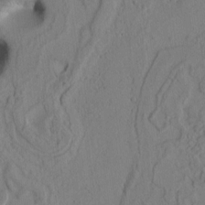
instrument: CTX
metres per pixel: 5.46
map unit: Htu
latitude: 1.8205
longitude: 175.8044
